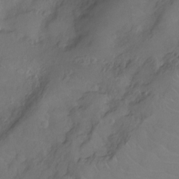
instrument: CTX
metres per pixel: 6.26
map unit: Nhu
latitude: -11.8611
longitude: -23.0458
